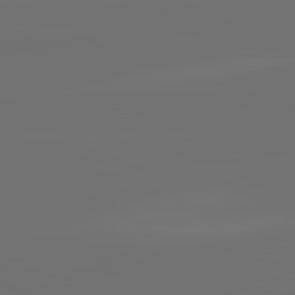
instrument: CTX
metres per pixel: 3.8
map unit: lApd
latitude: 82.1199
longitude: -160.1955
